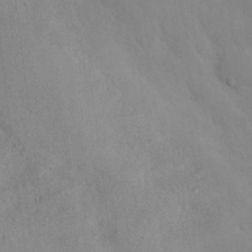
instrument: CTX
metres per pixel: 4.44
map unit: Nhu
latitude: 11.4049
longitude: -26.6302
